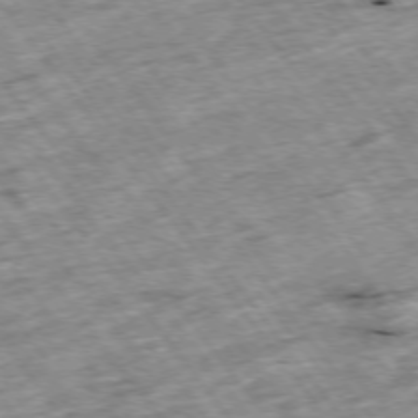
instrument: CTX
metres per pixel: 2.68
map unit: Hpe
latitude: -75.3321
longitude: -21.5560
